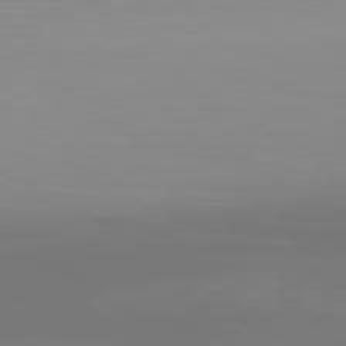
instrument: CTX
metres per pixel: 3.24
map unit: Hpe
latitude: 76.5923
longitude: -137.1215
